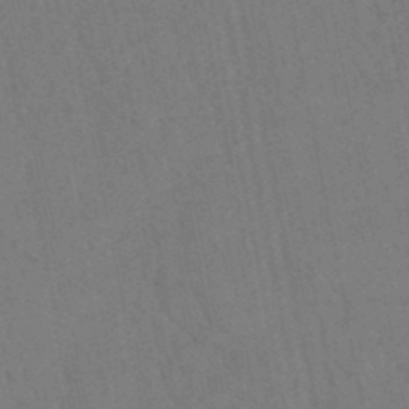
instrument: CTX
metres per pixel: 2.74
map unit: lHb
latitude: -47.4832
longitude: 77.0864
